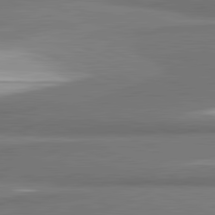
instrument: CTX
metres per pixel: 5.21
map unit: lApd
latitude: 81.8961
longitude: 173.7100
